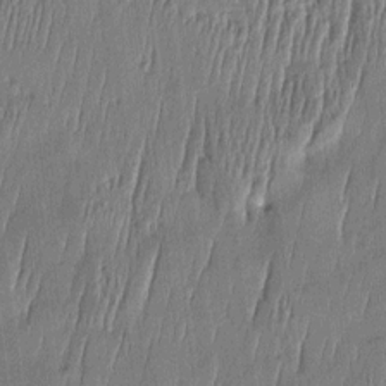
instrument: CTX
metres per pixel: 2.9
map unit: Htu
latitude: -5.5399
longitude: 175.1809
